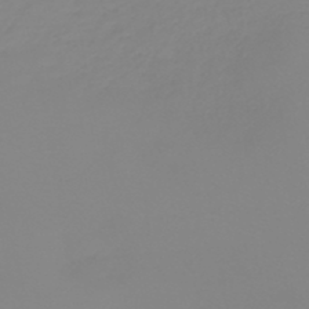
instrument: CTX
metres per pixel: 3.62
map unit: HNb
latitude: -45.3888
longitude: 55.6533
